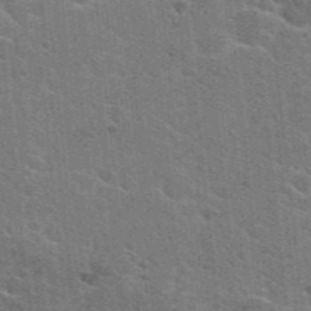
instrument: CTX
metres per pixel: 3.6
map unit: Hto
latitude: 24.8002
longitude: -36.6302
